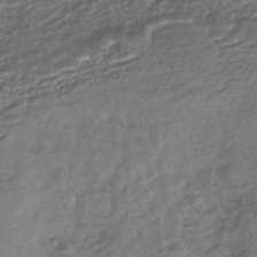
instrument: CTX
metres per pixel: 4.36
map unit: HNhu
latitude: -43.8422
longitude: 97.6722
